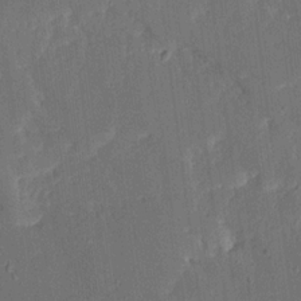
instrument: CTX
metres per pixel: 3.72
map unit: Ave
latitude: 16.1956
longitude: -139.0836
